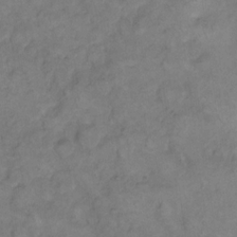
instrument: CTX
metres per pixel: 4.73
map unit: eHh
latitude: 14.0633
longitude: -65.8016
